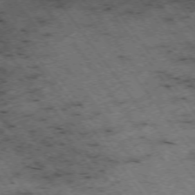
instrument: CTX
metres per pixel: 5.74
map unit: Hpe
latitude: -74.3118
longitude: 4.4818
